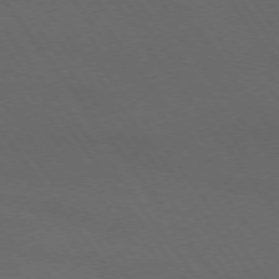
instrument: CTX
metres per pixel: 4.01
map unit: lApd
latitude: 74.0444
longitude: -72.5357
